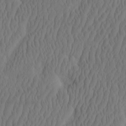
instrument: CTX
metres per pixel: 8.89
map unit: eHh
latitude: -2.3117
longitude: 15.9745
